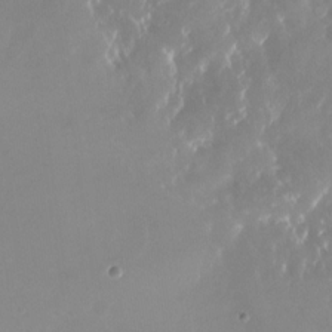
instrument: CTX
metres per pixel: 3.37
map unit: Nhu
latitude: -25.3132
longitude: -73.0459
